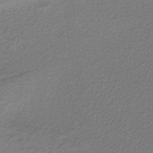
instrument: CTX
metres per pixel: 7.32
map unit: HNb
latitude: -38.0661
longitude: 53.4832
